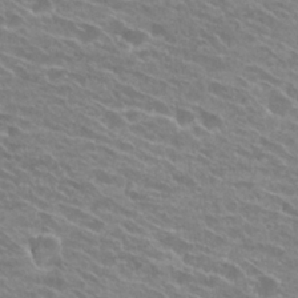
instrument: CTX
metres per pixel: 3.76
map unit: Hto
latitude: 25.9906
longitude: -42.2334
